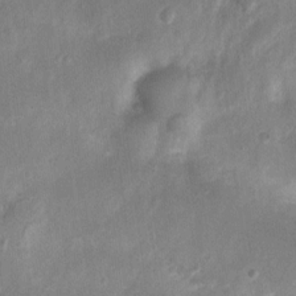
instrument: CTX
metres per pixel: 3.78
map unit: Nhu
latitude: 4.4412
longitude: -16.3656
